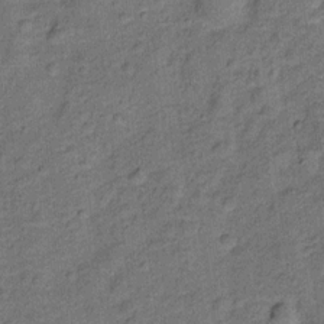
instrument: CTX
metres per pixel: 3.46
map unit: Ht
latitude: 9.8583
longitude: -39.7072
